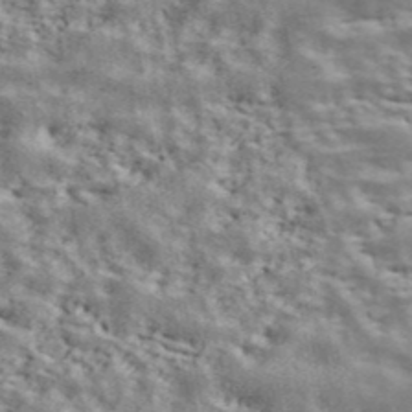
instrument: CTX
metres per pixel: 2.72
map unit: ANa
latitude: 42.5168
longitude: 46.8786
